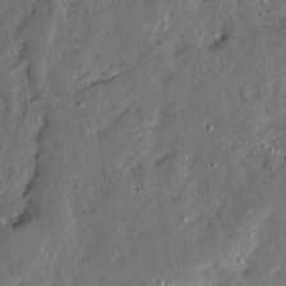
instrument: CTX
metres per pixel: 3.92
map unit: Ave
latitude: 13.7450
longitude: -137.0081
